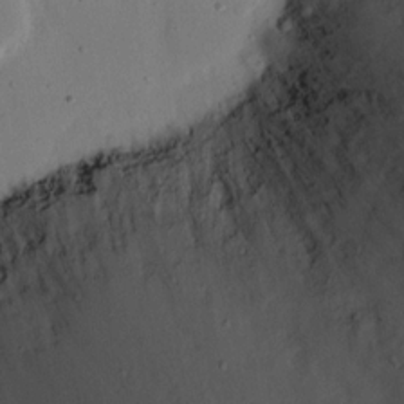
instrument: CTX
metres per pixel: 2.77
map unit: eHh
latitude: 16.6679
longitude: -73.5560
